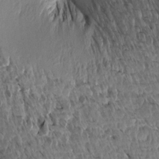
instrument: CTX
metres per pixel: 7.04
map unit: Aa
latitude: 13.5371
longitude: -141.5371
